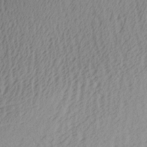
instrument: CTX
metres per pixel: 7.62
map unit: Aa
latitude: 28.2711
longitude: -133.9717
